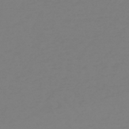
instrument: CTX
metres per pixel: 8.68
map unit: HNb
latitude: -48.9542
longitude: -50.6301
